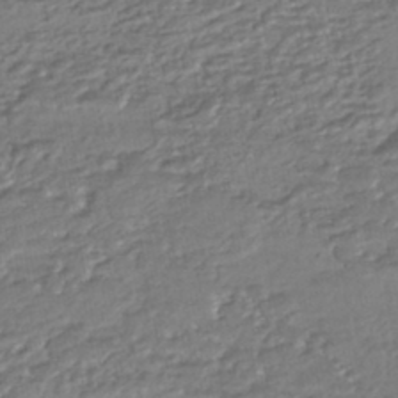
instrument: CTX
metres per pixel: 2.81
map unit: HNhu
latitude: -44.7652
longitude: 95.7855
